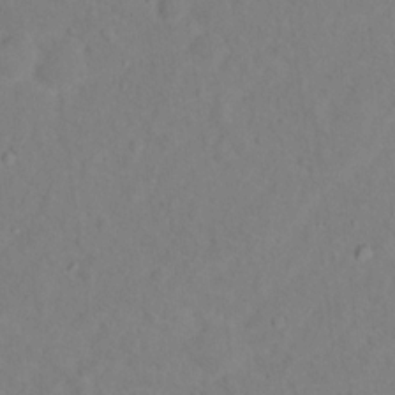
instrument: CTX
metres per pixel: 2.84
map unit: Nhu
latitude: 13.4427
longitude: -36.3467
